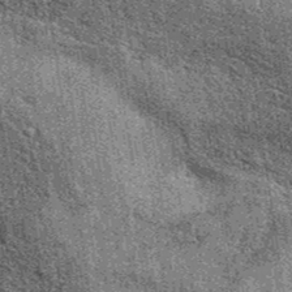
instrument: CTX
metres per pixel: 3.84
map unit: eAb
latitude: 37.9528
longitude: 107.6344
